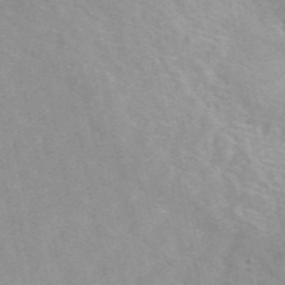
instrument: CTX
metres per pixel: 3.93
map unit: eAb
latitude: 50.1955
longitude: 117.8233
